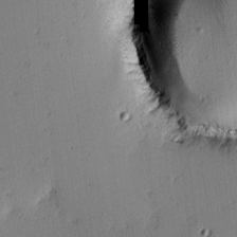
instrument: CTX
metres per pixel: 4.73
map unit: lAvf
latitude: -2.2361
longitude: -106.8569
